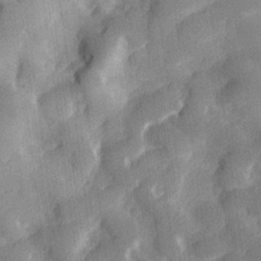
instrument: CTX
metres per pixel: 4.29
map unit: lHvf
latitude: 25.0836
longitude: 141.8989
